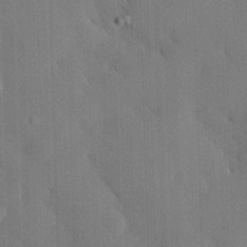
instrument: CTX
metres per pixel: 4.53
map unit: eHh
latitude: 29.0647
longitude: -80.2522
